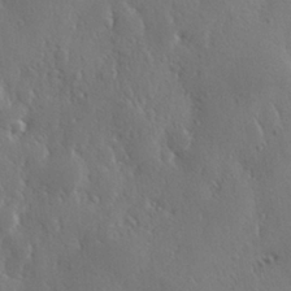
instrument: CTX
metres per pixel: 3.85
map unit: Hve
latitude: 27.1214
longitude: 150.1984
